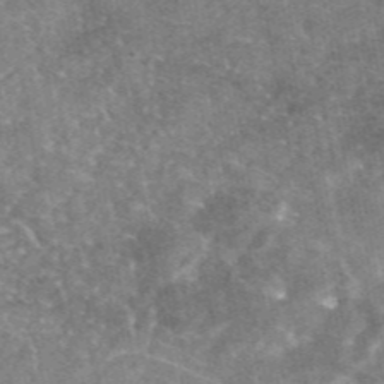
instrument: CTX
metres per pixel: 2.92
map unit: eAb
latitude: 46.0822
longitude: 123.4644
